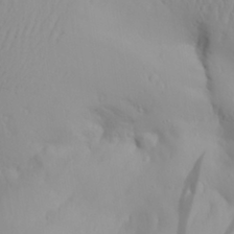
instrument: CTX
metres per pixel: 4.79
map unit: Aa
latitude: 28.5168
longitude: -133.2915
